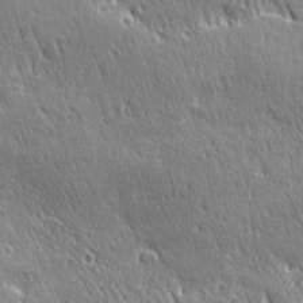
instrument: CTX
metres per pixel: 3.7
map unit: Ave
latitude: 21.4427
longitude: -135.9717
